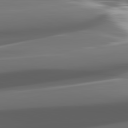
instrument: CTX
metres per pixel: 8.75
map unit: lApd
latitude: 82.3089
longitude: -148.2523
